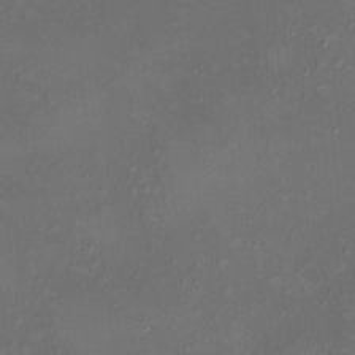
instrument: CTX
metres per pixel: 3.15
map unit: HNhu
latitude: 5.0080
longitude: 9.2565
